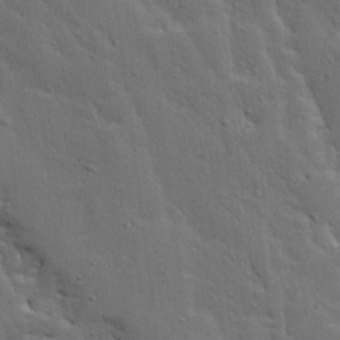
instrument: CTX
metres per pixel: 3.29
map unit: Ave
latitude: 13.5938
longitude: -134.2144
